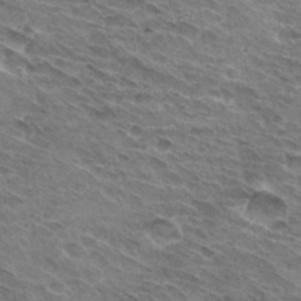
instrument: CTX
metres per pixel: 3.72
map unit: Hto
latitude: 32.6490
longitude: -44.4601
